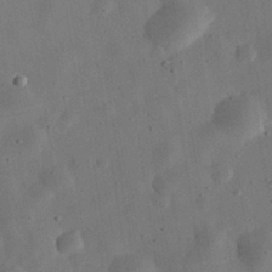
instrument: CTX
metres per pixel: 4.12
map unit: eHh
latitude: 32.6490
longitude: -75.9528
